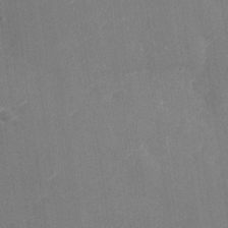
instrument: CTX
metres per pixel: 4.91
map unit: Nhu
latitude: -29.0864
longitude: -74.3845
